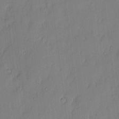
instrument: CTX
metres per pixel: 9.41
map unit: eHh
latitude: 3.7260
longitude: -76.6868
